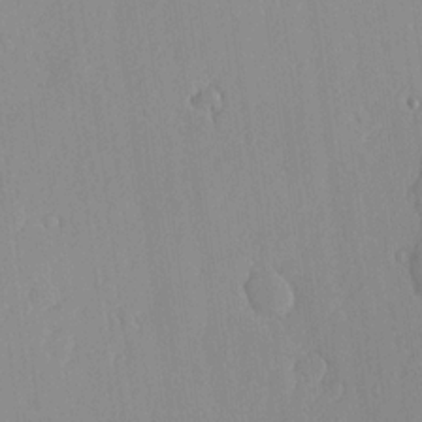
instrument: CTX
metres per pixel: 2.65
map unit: lHvf
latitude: 16.9514
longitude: -114.5545
